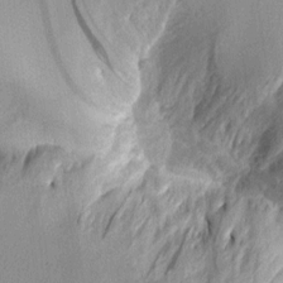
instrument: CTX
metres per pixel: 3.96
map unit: Aa
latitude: 10.4979
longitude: -128.4223
